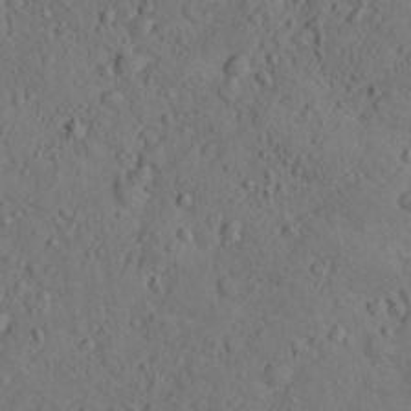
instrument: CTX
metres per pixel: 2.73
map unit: lHvf
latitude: 13.5371
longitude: 177.8989
